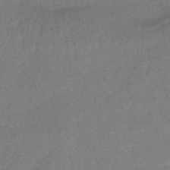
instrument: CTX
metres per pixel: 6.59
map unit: lHb
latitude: -35.9367
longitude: 69.0864
